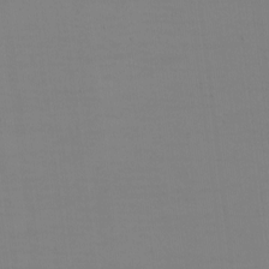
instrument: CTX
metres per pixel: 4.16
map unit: eHh
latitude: -5.6722
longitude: -83.0458
